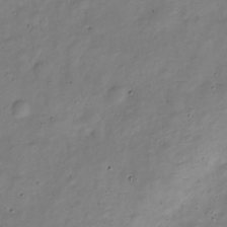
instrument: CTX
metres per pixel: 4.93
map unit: Nve
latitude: -25.7289
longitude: 106.1228
